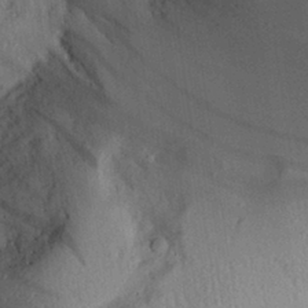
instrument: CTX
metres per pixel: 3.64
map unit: Aa
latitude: 28.5734
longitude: -145.5182
